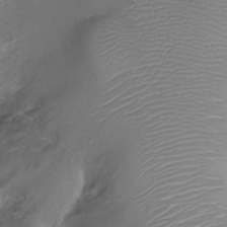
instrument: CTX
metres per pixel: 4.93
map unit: Ht
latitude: -7.4454
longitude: -19.6694
